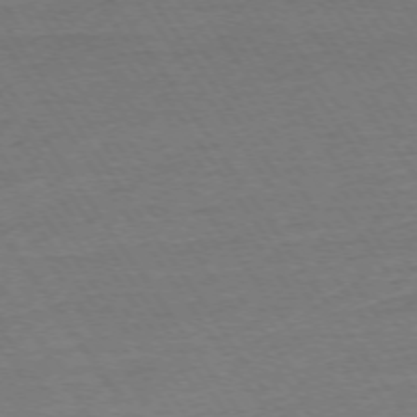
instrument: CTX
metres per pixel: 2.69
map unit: Ap
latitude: -74.2740
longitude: -84.1389
